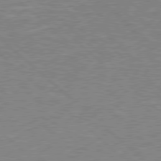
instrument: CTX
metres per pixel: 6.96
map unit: Hpe
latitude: 78.1956
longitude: -127.7450
